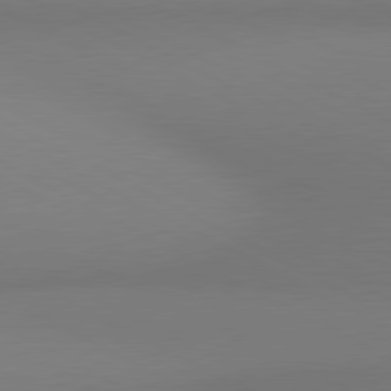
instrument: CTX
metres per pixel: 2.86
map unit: lApd
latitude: 80.8002
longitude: 145.7289
